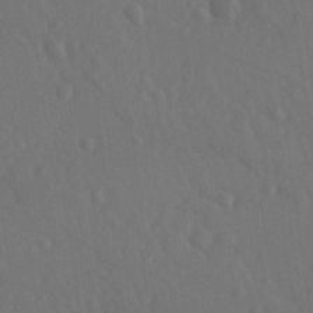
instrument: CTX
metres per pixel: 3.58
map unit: lAvf
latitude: -8.8975
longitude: -120.9892
